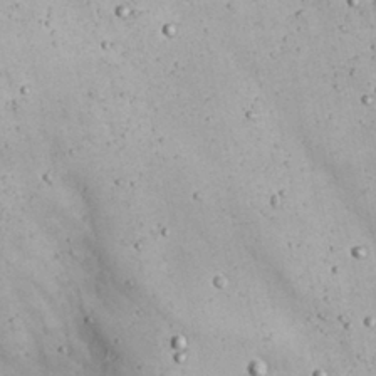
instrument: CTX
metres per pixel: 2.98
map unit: Nhu
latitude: 22.2711
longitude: -66.9702
